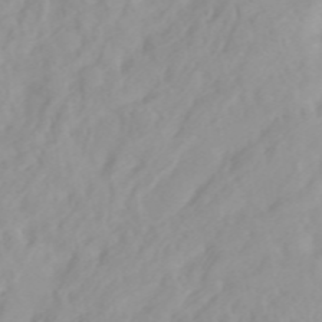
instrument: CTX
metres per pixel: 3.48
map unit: Htu
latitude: -4.5196
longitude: 137.6344
